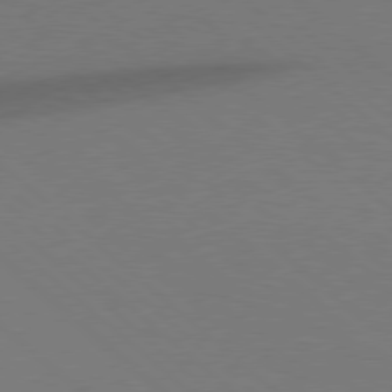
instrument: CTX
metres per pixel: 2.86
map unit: Hpe
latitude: 77.8583
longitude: -150.8002
